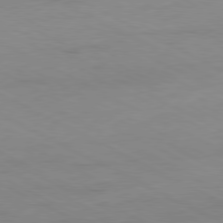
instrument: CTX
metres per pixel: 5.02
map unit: Ap
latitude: -80.9731
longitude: -92.5923
